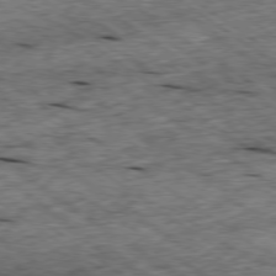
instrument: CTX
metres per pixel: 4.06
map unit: Ap
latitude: -79.2376
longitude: -87.3859
